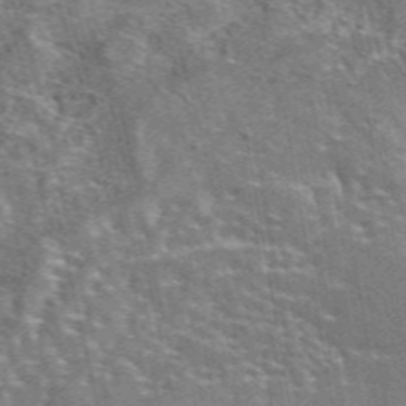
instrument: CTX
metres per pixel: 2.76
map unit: eAb
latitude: 44.4223
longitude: 111.6721
